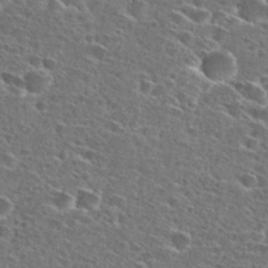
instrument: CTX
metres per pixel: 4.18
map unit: Hto
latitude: 27.6127
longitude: -47.2915
